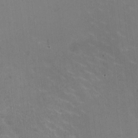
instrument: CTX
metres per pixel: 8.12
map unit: HNhu
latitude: -0.4251
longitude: -2.7057
